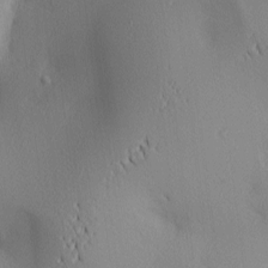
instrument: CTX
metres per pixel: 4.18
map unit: lAa
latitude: 3.1025
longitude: -116.8191
